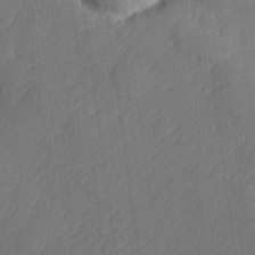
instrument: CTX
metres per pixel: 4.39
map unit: lHvf
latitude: 24.6679
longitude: 141.7855
